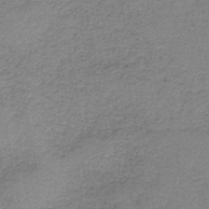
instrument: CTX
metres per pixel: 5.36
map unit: HNb
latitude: -44.0283
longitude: 49.9178
